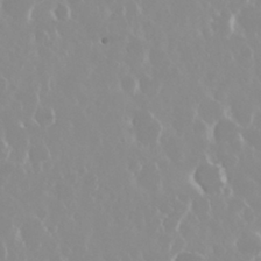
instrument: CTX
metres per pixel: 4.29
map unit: Nhu
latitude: 29.0836
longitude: -61.8772
